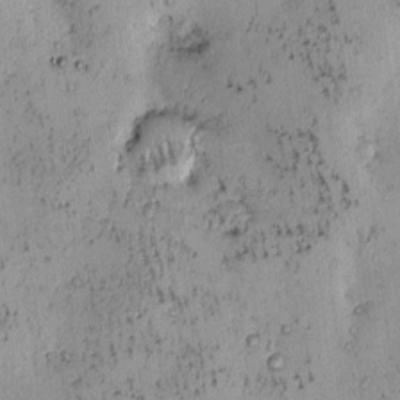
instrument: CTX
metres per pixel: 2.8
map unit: eHh
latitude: -0.4440
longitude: 19.3321
